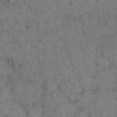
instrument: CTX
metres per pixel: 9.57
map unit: eHh
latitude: 15.6505
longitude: -64.9892
